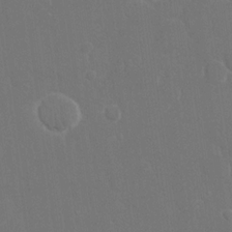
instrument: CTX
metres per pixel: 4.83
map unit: eHh
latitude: 15.8773
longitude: -72.2334
